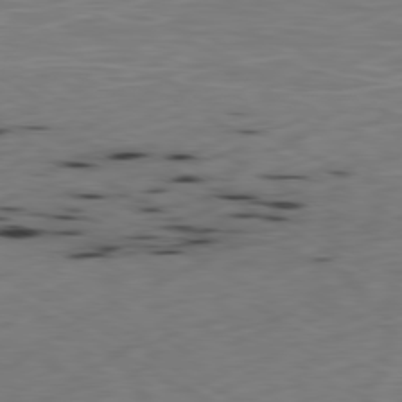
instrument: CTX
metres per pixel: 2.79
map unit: Ap
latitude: -80.3495
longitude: -70.6112
